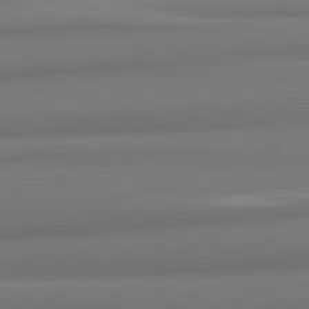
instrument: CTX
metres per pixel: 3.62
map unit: lApd
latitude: 82.1955
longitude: 169.8044
